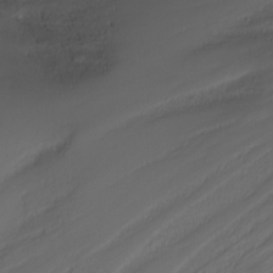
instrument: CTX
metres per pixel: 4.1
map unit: Nhu
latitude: -4.6707
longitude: -87.3104
